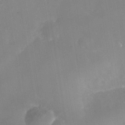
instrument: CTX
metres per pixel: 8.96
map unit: Nhe
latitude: -37.8044
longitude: -118.1955
